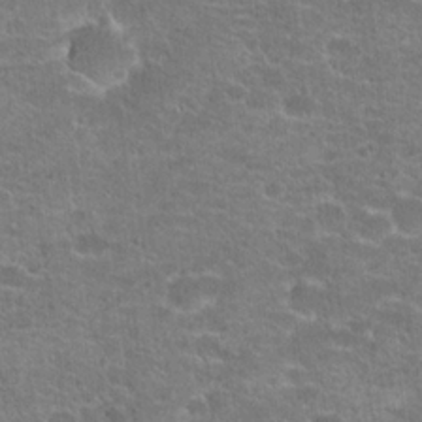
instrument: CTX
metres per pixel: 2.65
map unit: Hto
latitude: 20.9325
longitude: -43.1403
